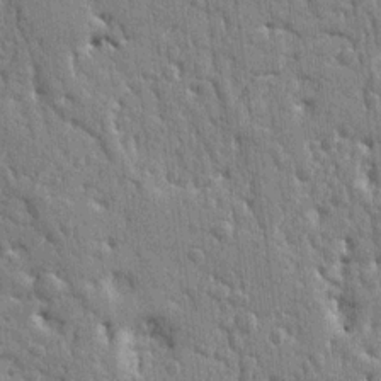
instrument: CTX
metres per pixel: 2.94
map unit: Ht
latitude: 10.9136
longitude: -77.3481
